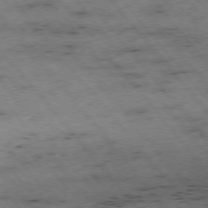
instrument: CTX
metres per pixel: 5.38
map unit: Hpe
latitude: -76.2739
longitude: -10.2334
